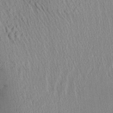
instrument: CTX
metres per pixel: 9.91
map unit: Aa
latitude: 25.8205
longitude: -133.8772
